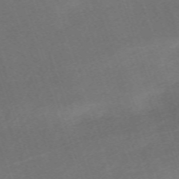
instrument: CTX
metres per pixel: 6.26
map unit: eHh
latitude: -64.1039
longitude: 50.2928
